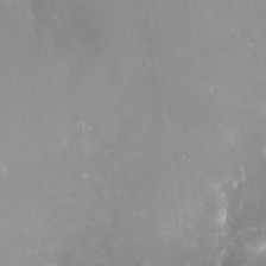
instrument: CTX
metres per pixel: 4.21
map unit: Nhe
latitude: -36.1605
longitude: -118.3467
